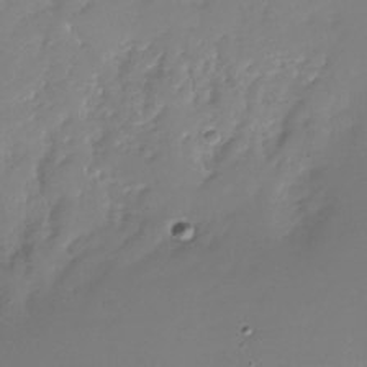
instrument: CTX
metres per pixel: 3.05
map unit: Nhu
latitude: -28.6707
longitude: -79.9906
